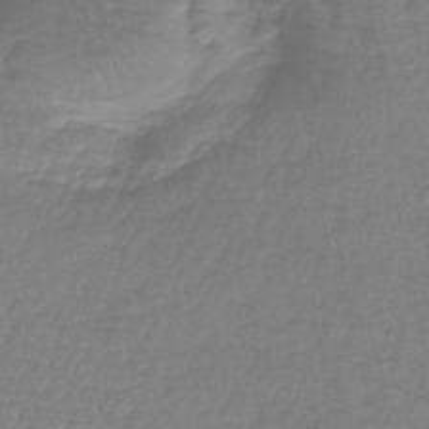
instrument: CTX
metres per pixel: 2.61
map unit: lHb
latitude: -41.2565
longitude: 65.7289
